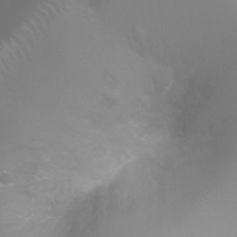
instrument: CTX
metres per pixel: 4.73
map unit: Ht
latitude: -7.4643
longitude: -20.7813
